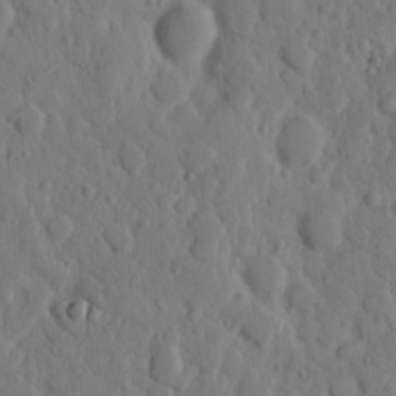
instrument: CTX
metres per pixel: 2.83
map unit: eHh
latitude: 9.5749
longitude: -64.7246
